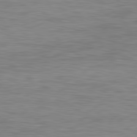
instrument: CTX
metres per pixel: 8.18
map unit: Ap
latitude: -82.1984
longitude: -79.4994
